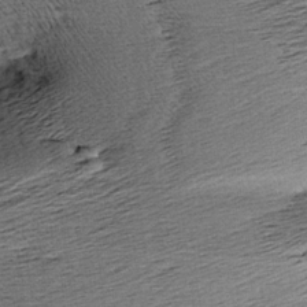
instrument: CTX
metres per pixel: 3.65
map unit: Aa
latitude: 7.9717
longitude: -140.9135
